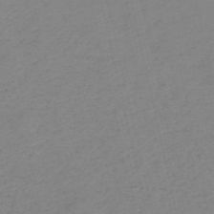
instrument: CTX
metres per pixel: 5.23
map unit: HNb
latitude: -54.2929
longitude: -38.9136
